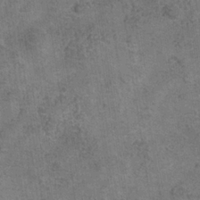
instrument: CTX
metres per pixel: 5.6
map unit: Hve
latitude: -34.9164
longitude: 89.8422
